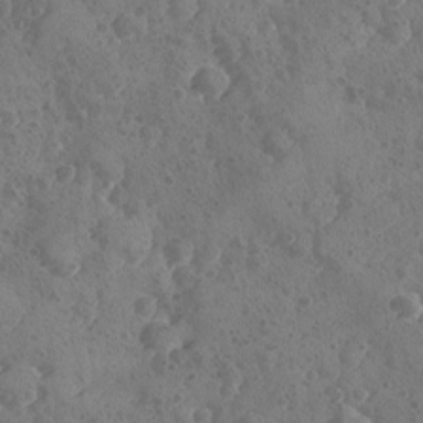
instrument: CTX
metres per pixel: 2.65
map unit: Ave
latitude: -8.7463
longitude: -118.1200
